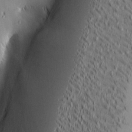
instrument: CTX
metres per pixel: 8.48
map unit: lAa
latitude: 1.1403
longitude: -116.1011
